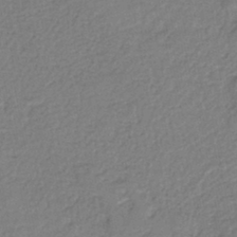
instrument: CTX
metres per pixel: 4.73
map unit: HNb
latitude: -36.2928
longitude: 58.2928
